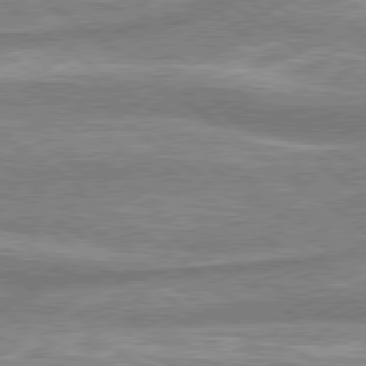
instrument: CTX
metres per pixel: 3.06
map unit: lApd
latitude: 79.0459
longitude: -158.6868
